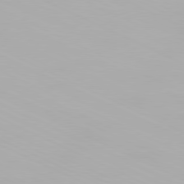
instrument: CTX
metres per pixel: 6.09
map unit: Hpe
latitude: -81.5588
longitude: 19.0675
